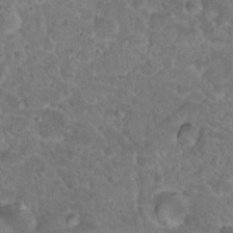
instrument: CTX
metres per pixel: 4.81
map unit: Hto
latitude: 18.9702
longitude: -34.2900
